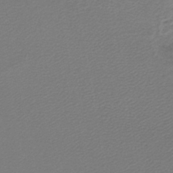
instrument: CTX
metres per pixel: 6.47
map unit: lHb
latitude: -43.4832
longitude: 62.2361
